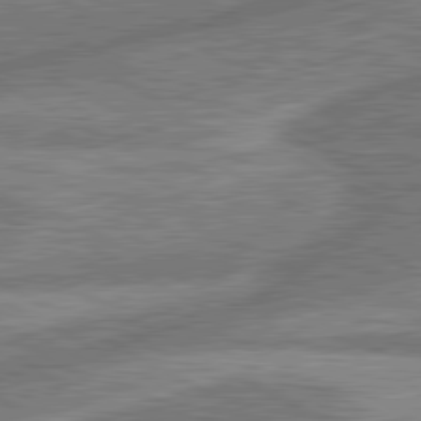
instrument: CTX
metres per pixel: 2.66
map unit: lApd
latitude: 81.0836
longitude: -165.6316
